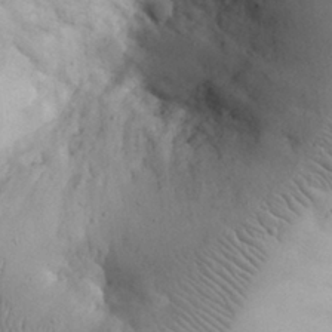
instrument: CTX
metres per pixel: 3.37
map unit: eHh
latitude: 31.0459
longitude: -67.9906
